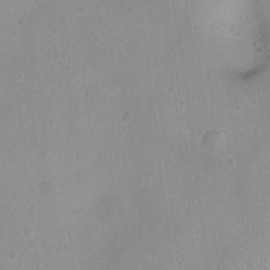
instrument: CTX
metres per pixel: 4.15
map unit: Ht
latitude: -8.2172
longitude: -21.4238
